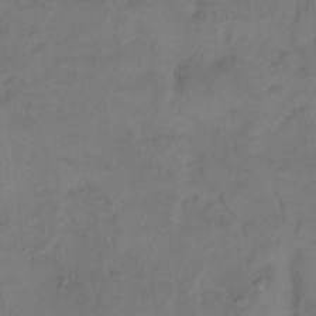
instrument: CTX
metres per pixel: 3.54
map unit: Hto
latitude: 7.2726
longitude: -61.5749
